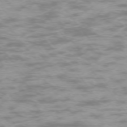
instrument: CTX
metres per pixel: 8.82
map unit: Ap
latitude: -74.4062
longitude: -74.6868
